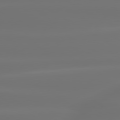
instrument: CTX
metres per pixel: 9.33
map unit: lApd
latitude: 79.8961
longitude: -138.4034
